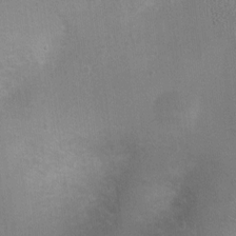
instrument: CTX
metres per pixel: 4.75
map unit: Ht
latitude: -1.5966
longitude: -15.8962
